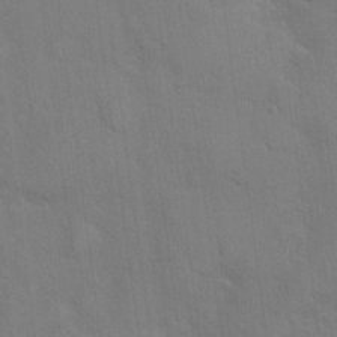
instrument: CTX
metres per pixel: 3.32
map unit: Hto
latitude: 20.8758
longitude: -51.9717
